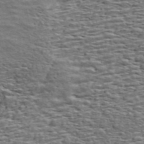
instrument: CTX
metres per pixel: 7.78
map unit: ANa
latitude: 45.4804
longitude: -84.6113
